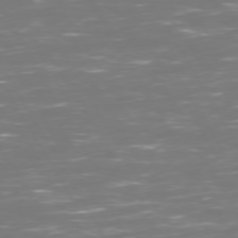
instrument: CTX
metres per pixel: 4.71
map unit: Hpe
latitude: 72.9136
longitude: -126.1200
